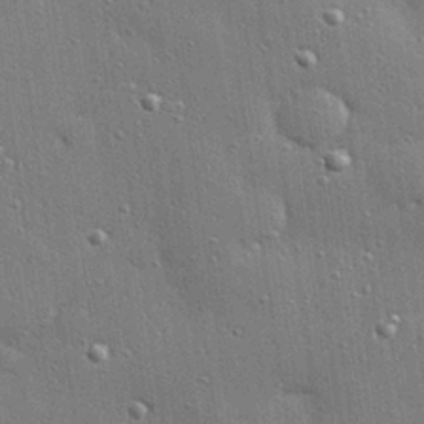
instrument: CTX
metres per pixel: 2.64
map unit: Hve
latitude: 28.5734
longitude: -91.0458
